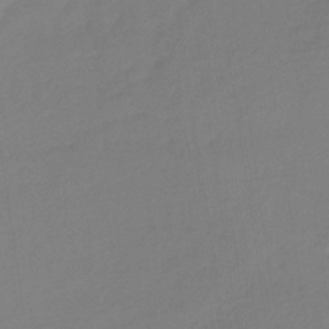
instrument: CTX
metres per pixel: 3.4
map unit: HNb
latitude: -31.6533
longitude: 60.1606
